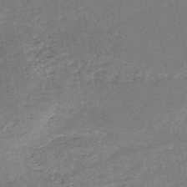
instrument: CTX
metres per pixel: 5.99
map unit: HNb
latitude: -51.5021
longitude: -40.5545
